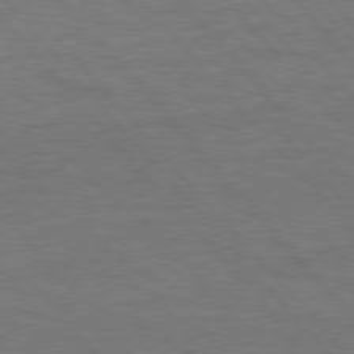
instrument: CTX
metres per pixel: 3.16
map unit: Hpe
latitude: 76.1389
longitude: -157.7827
